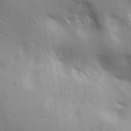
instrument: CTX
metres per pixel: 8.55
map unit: lAa
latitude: 18.4979
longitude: -138.5924
